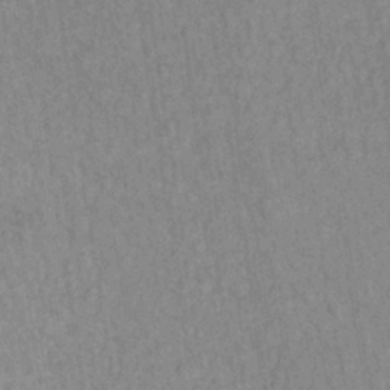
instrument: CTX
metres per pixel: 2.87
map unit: lHb
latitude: -36.4062
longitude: 61.9367
